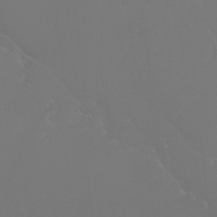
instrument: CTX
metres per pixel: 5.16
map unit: Aa
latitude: -7.4265
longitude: -79.0081
